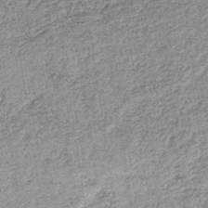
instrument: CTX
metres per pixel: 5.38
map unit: lHb
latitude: -36.7274
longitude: 65.5777
